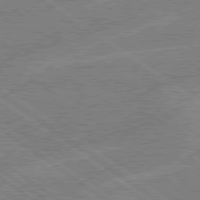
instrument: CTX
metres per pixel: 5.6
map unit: Hpe
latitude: 78.8947
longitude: -145.5749
